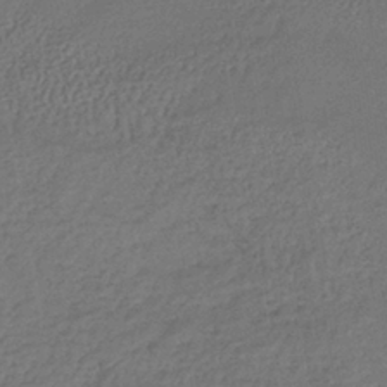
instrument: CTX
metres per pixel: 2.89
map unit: lHb
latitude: -38.6519
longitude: 68.8785
